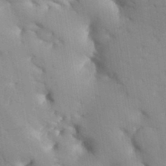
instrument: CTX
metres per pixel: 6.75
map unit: Aa
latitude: 33.1403
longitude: -144.7624
